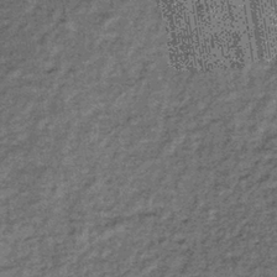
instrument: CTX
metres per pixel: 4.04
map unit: lHb
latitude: -38.5385
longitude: 66.4818
